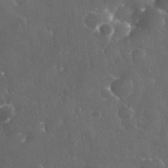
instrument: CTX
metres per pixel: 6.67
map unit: eHh
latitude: 34.1011
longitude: -63.5938
